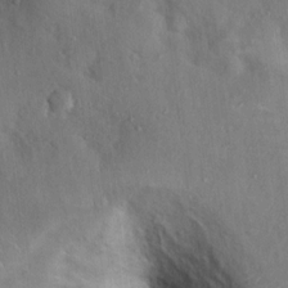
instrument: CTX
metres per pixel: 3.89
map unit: Nhu
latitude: 11.6883
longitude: -27.0270
